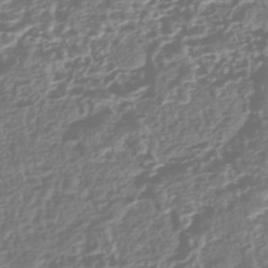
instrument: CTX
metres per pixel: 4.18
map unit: HNhu
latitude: -43.1242
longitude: 106.9542
